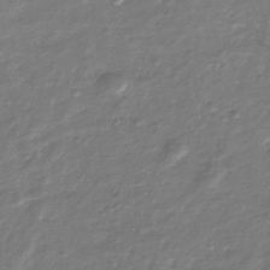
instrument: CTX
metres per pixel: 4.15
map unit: Nhu
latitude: -39.5399
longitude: -81.4993
